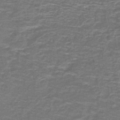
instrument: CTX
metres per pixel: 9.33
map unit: lHb
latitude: -43.6910
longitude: 54.7274
